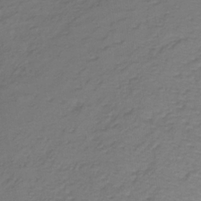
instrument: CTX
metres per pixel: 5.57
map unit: lHb
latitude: -35.0675
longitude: 72.5385
